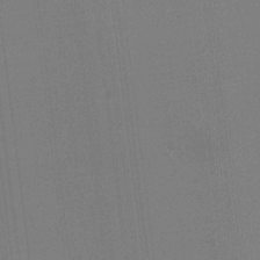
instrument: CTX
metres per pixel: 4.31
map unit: HNhu
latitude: -1.8612
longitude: -5.3293
